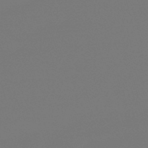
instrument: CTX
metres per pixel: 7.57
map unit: eHb
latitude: -50.5952
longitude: 68.6707
